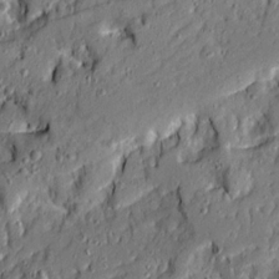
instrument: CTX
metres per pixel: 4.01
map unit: Ave
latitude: 19.7827
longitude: -128.8947
